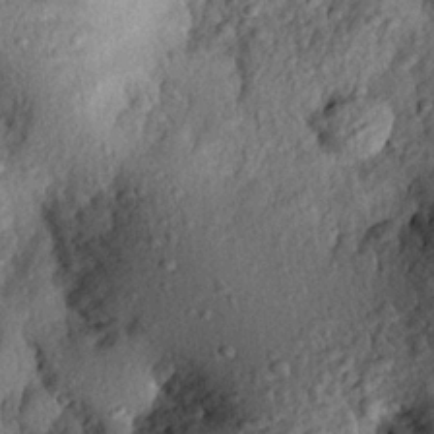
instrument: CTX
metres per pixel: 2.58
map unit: eHh
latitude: 24.6679
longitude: -78.5924
